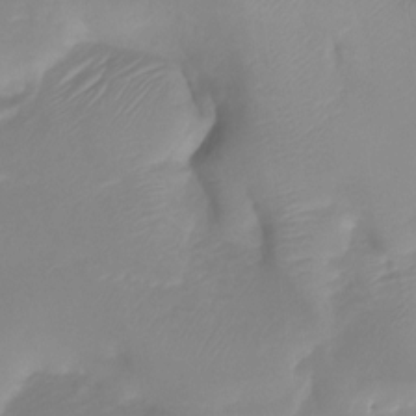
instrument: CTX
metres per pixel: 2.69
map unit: Htu
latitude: -12.8219
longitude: -46.6680
